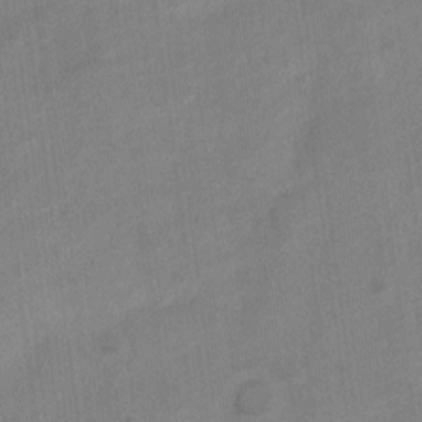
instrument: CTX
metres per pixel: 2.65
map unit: Nve
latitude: -18.9920
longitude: 108.2173
